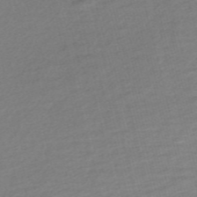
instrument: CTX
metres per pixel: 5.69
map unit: Nve
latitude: -56.5951
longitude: 60.7085
